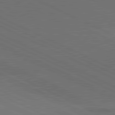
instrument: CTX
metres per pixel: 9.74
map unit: lApd
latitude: 81.4426
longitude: 149.1243
